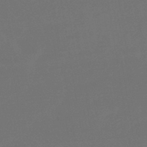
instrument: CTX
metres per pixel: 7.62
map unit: HNb
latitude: -45.9556
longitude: 56.9541
